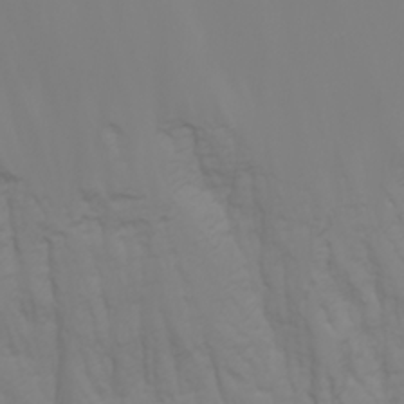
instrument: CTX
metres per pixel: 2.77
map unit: Nhu
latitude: -5.2187
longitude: -79.5938
